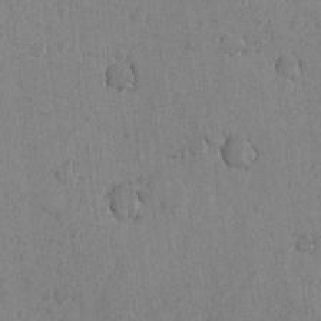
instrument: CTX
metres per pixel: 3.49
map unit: lAvf
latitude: -6.2361
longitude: -114.8568
